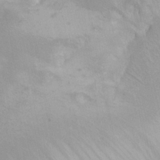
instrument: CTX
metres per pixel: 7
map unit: eHh
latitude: -9.4454
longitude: -66.6112
